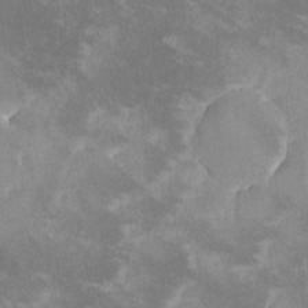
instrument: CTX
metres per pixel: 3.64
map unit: lHvf
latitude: -13.2565
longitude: -99.8961
